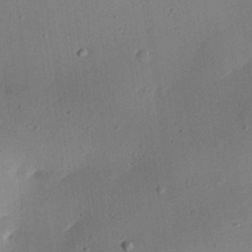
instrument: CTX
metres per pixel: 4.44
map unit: eHh
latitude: 25.1025
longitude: -71.5560
